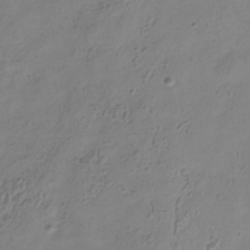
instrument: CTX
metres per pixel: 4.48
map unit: Hve
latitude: -34.3117
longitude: 89.1998
